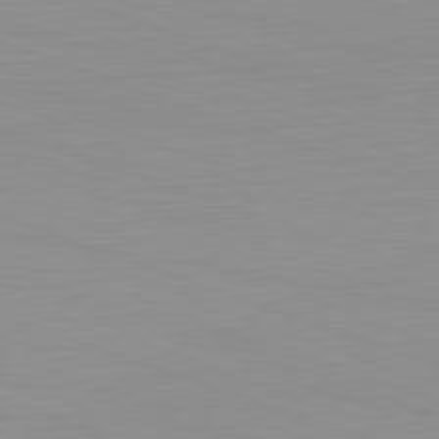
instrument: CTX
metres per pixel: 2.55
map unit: Hpe
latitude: -82.5385
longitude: 12.0850
